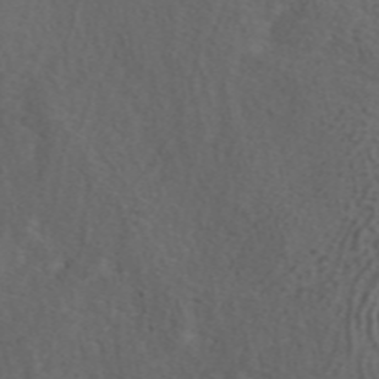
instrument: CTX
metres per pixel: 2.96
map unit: ANa
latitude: 42.4979
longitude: 33.8989
